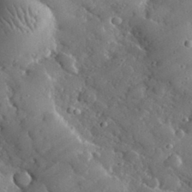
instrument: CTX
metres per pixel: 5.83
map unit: lHvf
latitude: 32.7057
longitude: -84.6869
